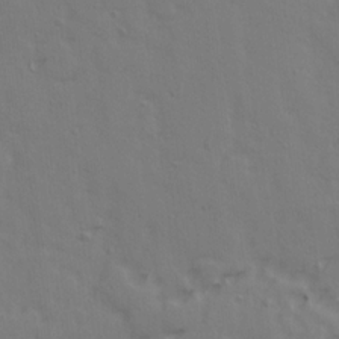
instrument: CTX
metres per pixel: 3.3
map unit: Ave
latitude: 14.8002
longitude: -105.6883
